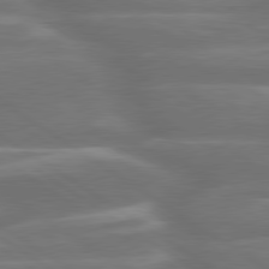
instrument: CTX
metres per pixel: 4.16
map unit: lApd
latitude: 79.9528
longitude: -127.1214
